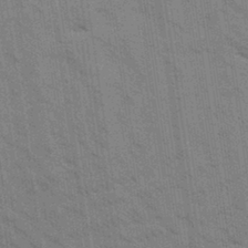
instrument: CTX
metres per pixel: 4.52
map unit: Aa
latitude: 32.2711
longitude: -139.7072
